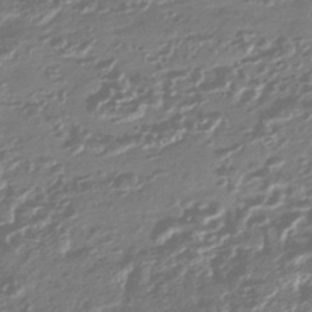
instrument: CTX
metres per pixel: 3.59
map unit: HNhu
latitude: -44.5007
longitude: 93.5210
